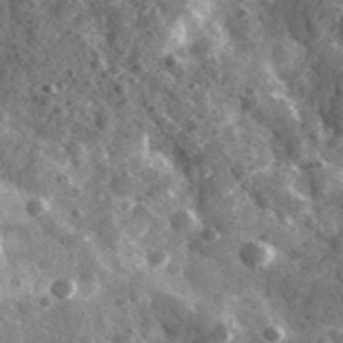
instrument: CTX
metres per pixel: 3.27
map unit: Ave
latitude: 38.4790
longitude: -107.5560
